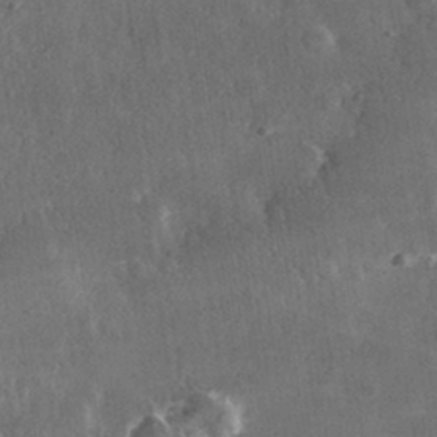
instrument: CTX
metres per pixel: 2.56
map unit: lHvf
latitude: 31.9151
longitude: -91.7639
